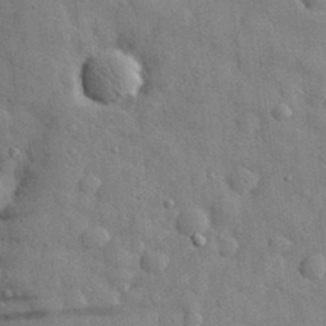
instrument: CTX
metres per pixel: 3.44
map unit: eHh
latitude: 30.7625
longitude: -71.8583
